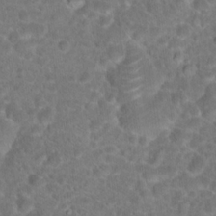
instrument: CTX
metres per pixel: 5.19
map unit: Hto
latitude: 18.4034
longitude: -40.5167
